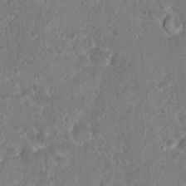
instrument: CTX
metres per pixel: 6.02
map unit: Hto
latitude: 17.5749
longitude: -40.0255
